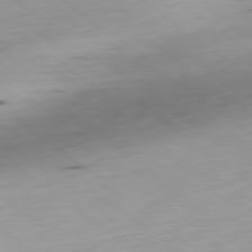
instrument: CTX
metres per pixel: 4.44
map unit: Ap
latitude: -79.1053
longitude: -73.8017
